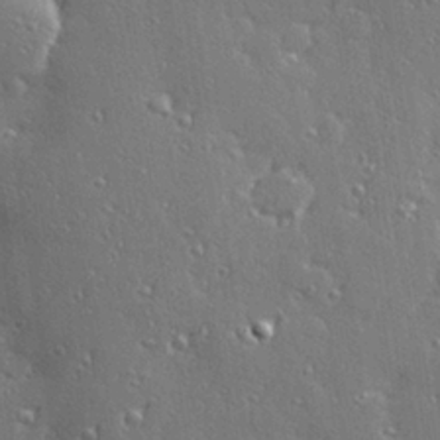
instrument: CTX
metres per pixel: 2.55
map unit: Hve
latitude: 28.3278
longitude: -92.1200
